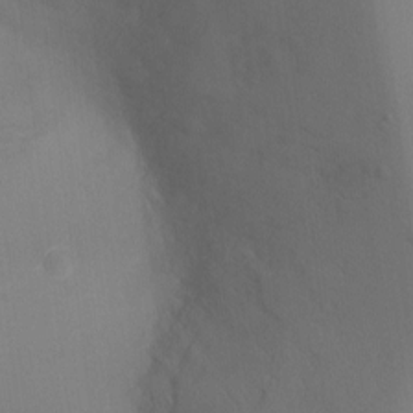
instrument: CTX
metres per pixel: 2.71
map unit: Ht
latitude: -5.1620
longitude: -25.5560
